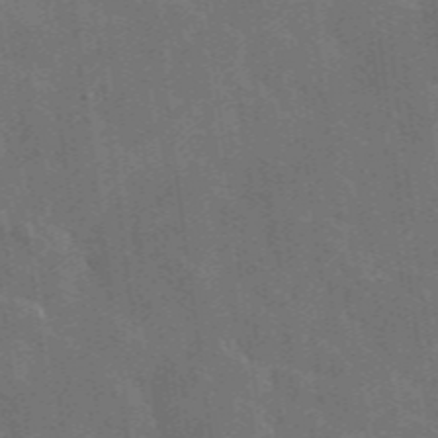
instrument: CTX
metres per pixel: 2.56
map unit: lHvf
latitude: 36.8758
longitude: -90.8947
